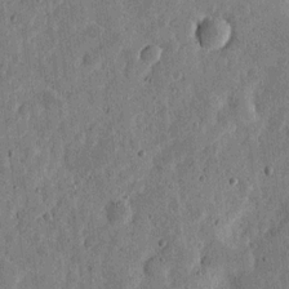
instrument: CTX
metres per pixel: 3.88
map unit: eHh
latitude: 6.0822
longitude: -72.0255
